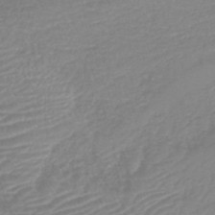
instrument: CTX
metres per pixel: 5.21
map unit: lHb
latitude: -42.1983
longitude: 77.1620
